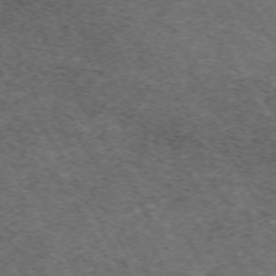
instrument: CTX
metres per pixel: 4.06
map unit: Hpe
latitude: -70.5385
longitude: 17.0298
